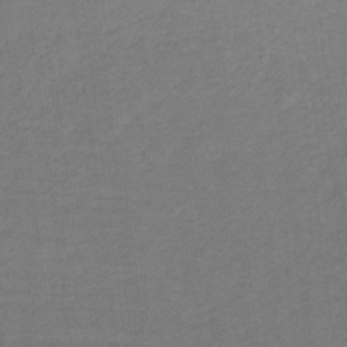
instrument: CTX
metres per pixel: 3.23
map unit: lHb
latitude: -32.8408
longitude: 64.4818
